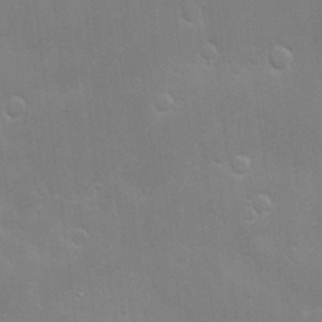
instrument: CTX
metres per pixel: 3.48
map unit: Hve
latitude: -10.2740
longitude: 174.0661
